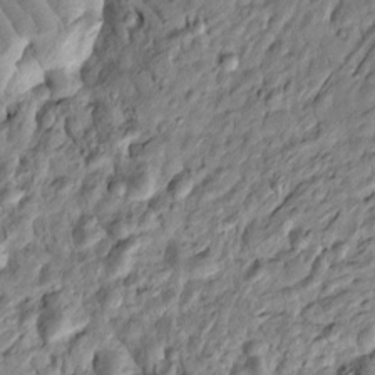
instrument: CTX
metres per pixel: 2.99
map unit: Htu
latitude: -3.2375
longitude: 156.5007
